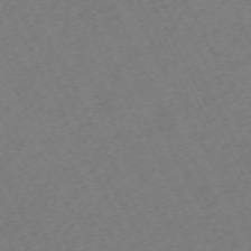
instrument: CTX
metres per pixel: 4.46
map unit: Hpe
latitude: -70.7274
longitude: 16.6141
